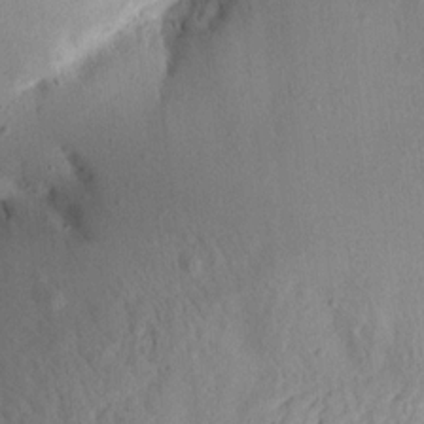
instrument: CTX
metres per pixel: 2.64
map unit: Aa
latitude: 13.4427
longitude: -140.8380
